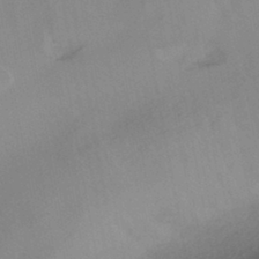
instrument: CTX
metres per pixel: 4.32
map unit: HNhu
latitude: -42.7274
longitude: 102.0850
